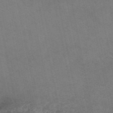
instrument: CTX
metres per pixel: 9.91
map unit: ANa
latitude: 49.7072
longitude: -72.0255
